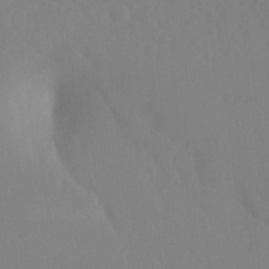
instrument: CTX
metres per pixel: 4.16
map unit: Hto
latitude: -8.1417
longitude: -48.8191
